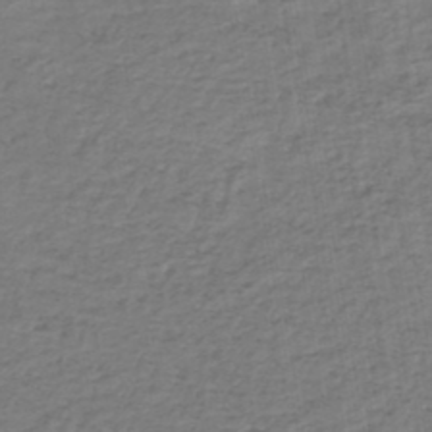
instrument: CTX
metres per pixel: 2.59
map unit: lHb
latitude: -43.4076
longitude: 71.3888
